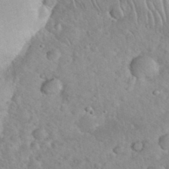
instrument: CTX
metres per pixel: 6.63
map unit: eHh
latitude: 35.6316
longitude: -64.0444
